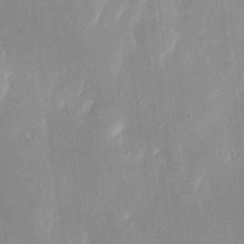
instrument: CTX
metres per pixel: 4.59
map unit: eHh
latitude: 4.2711
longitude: -68.5924
